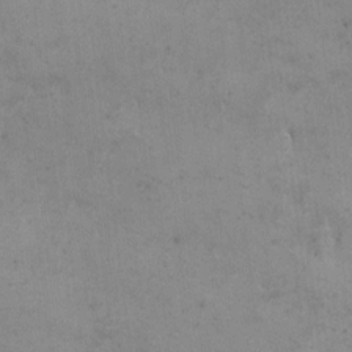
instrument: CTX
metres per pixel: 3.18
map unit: eHh
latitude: 10.4223
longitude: -63.0837
